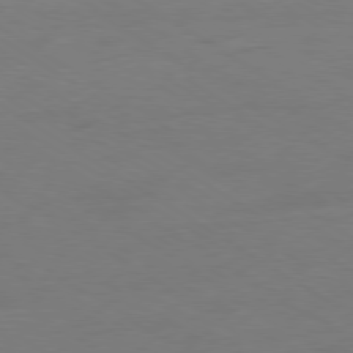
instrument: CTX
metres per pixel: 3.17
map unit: Ap
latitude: -79.7855
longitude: -65.1025
